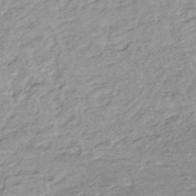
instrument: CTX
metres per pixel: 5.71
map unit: lHb
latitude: -42.2172
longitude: 69.4076
